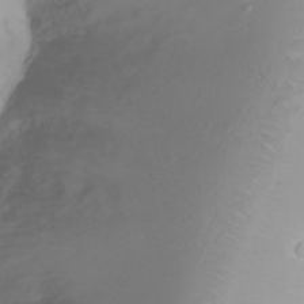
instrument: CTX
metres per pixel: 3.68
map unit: Ht
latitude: -1.5966
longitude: -61.6316
